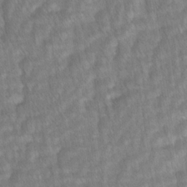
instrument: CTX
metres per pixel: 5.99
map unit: lAvf
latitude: -1.5211
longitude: -113.8394
